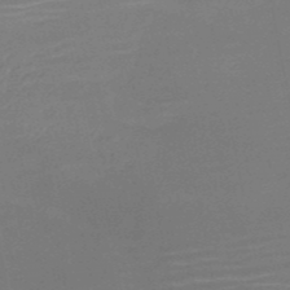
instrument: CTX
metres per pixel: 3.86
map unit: HNb
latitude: -51.4454
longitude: -47.8584
